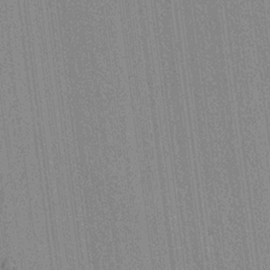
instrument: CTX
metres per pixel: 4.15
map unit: lAvf
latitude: 7.1214
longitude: 165.6722
